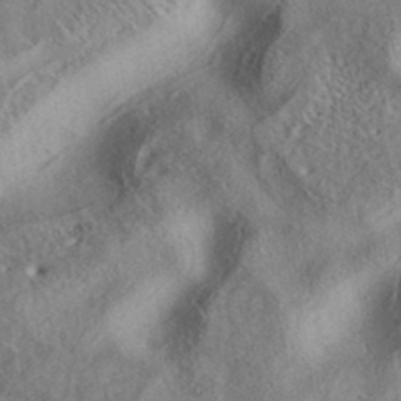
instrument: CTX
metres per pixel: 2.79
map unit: eAb
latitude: 38.2522
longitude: 112.9353
